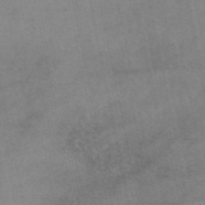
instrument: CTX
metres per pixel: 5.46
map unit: eAb
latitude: 48.2334
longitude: 103.4077
